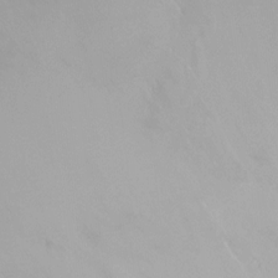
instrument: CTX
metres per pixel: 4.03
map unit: Ht
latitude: -15.8234
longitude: -43.5560
